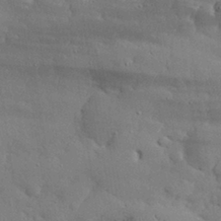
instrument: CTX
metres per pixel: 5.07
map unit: eHh
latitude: 29.9717
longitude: -83.0269
